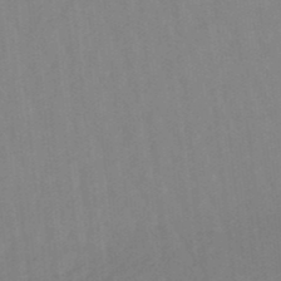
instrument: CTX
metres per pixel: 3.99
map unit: lHb
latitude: -48.2362
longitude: 81.1431
